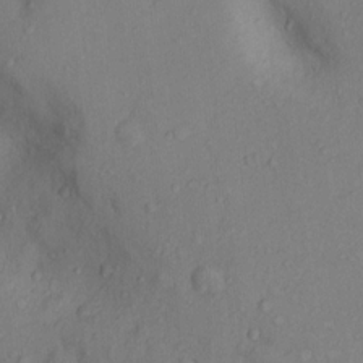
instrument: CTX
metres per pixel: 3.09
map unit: Nhu
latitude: 12.5357
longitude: -29.1592
